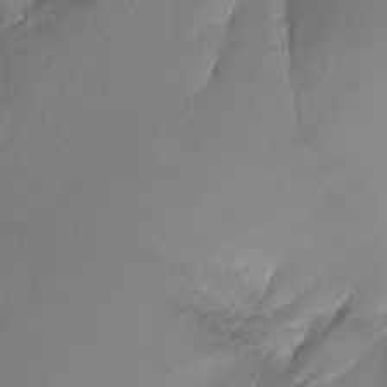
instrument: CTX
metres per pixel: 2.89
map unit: Nhu
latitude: -16.9542
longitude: -48.1956
